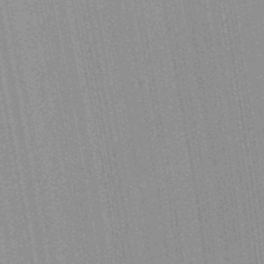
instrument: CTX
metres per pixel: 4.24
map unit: Ave
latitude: 22.8758
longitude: -136.3845
